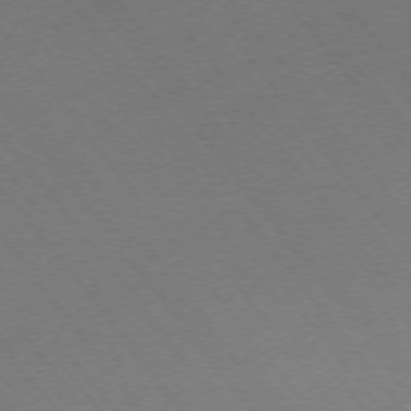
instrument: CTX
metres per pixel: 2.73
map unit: Ap
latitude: -74.8786
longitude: -69.7072
